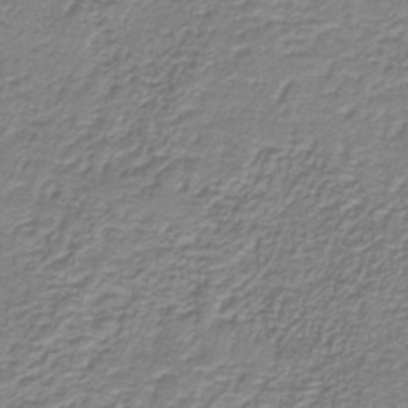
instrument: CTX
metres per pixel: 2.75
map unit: HNb
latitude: -38.6897
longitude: 51.1431
